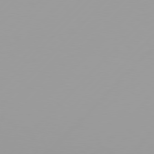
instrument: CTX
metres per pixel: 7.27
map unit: Hpe
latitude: 77.3670
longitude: -139.2915
